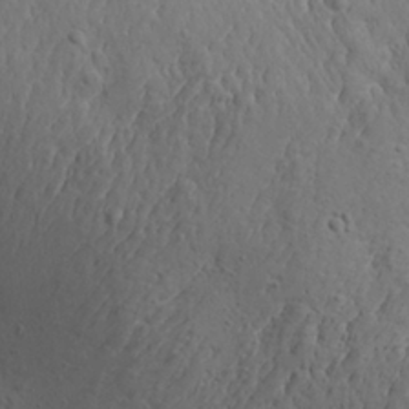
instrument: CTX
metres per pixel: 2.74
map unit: Aa
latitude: 26.0822
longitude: -142.2712
